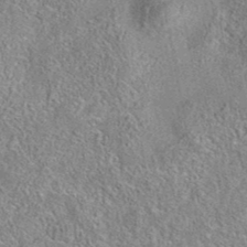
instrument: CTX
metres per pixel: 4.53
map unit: eAb
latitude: 35.9339
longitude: 112.8030
